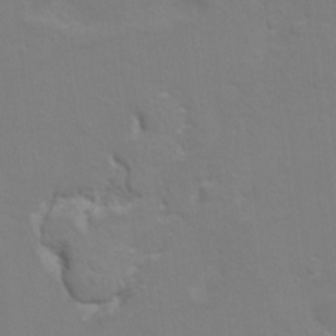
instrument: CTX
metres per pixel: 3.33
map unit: Hto
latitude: 8.7813
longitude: -31.4049
